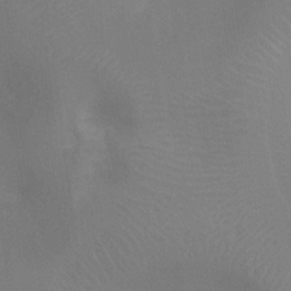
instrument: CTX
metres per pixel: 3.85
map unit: Ht
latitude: -8.4251
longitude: -24.4978
